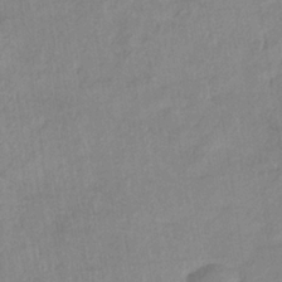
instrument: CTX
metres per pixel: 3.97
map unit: lHb
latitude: -34.9731
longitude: 71.9367
